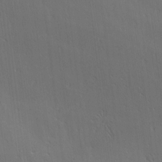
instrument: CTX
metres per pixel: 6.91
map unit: lAvf
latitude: -4.2739
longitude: -113.4615
